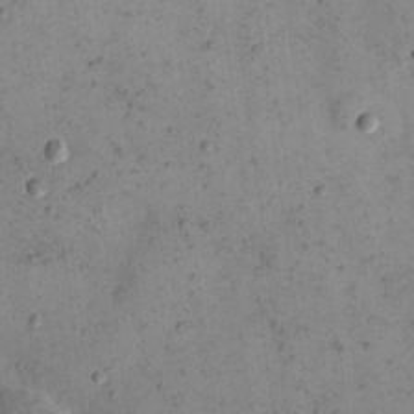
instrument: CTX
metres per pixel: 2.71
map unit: eHh
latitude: 21.8773
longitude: -65.8772
